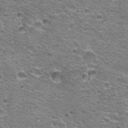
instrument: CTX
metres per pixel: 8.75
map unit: Hto
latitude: 21.5938
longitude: -32.8947
